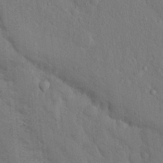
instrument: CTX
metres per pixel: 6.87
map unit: Nhu
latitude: 15.1970
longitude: -29.8016
